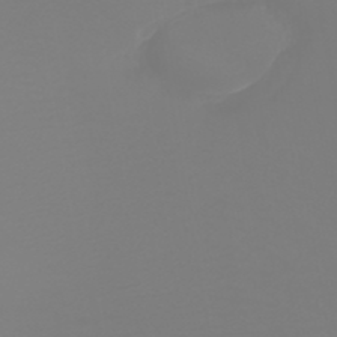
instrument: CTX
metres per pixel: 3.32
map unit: HNb
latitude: -46.1228
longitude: 54.7841
